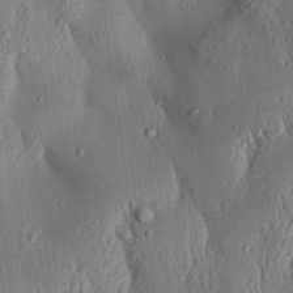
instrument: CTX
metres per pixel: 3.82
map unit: Aa
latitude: 30.5168
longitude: -137.5749
